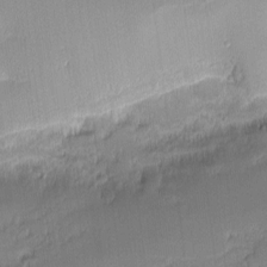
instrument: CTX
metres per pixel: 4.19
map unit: eHh
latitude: -2.3684
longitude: -83.0836
